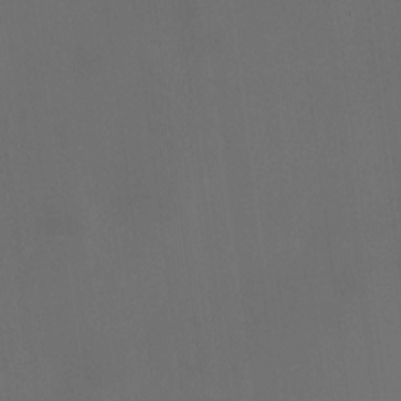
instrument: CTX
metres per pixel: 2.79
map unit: HNhu
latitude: 10.8380
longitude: 10.8408
